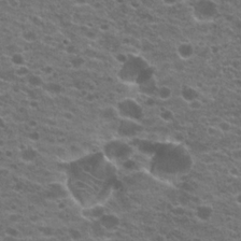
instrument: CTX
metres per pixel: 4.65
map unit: Hto
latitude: 20.7058
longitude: -36.2712
